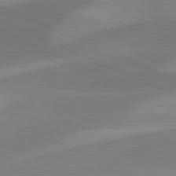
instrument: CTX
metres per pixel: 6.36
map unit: lApd
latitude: 81.4237
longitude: 125.4076
